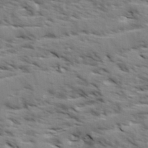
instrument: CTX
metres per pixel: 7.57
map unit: Ave
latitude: 1.7827
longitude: -110.3279
